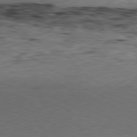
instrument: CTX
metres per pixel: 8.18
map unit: Ap
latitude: -81.7100
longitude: -83.6316
